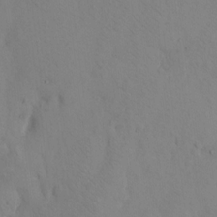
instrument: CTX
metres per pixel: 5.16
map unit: eHh
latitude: 12.3656
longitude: -61.4426
